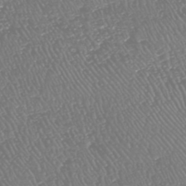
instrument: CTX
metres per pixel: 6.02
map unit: HNhu
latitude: -47.8989
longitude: 29.2187
